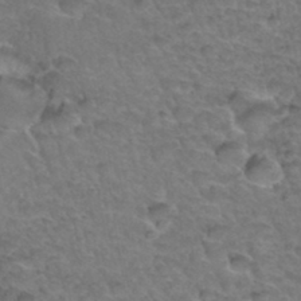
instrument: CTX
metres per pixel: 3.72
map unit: Hto
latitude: 34.8758
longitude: -47.0270
